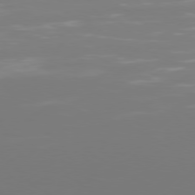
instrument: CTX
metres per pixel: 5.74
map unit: Hpe
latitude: 77.2537
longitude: -130.7436
